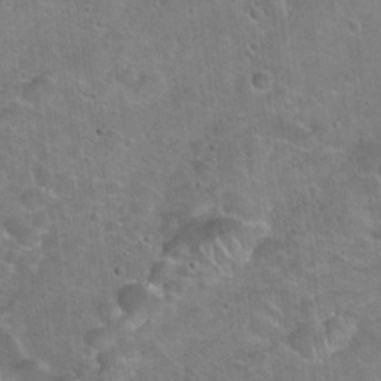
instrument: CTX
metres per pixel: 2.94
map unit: Hto
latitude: 22.2145
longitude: -51.3670
